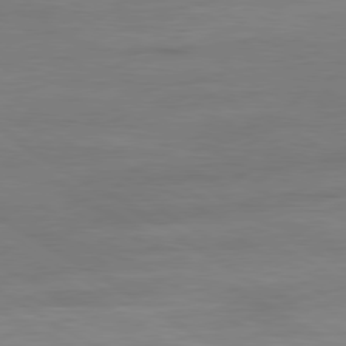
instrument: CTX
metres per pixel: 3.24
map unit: Ap
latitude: -81.0487
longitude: -79.8584
